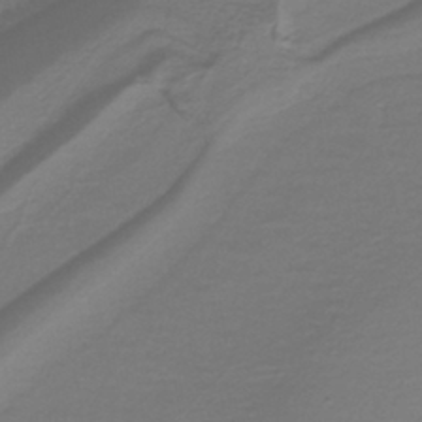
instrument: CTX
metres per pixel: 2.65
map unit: lHb
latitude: -41.4076
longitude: 52.1227
